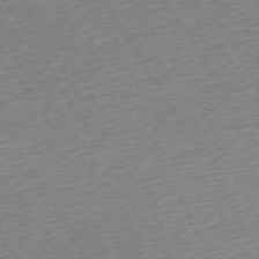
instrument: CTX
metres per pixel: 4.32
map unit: Ap
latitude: -72.9919
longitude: -69.0081
